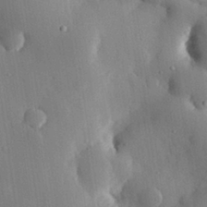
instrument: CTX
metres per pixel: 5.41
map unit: eHh
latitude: 28.4601
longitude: -79.4616
